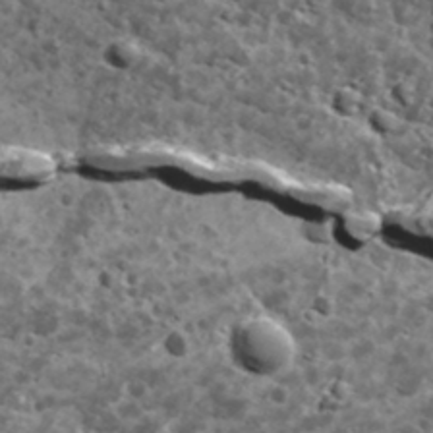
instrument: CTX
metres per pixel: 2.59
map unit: Ave
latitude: 18.1011
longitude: -134.9324
